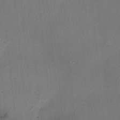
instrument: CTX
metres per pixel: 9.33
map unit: HNhu
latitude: 13.3104
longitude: 10.6330
